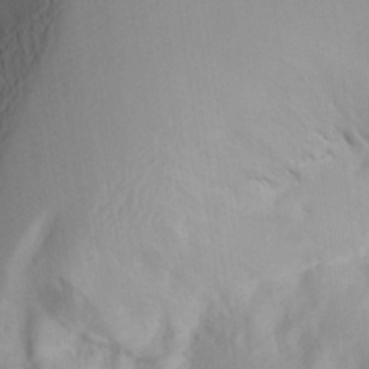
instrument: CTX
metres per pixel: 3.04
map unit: Aa
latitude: 26.5168
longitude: -147.4238
